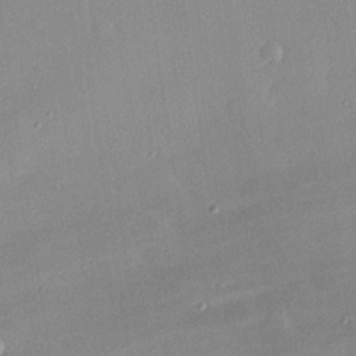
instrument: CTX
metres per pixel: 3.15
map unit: eHh
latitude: 24.4223
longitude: -91.0647
